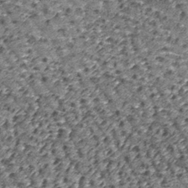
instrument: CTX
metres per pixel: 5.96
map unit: lHb
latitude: -39.7288
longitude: 65.1809
